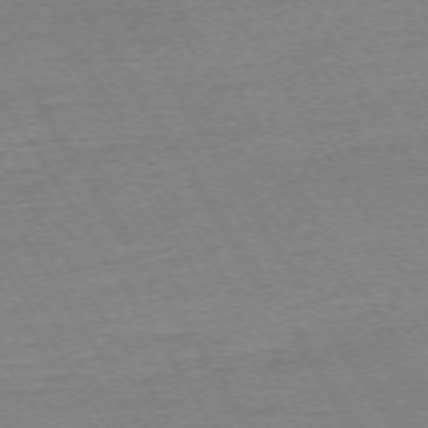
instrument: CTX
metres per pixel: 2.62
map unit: Ap
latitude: -73.5777
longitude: -84.8380
